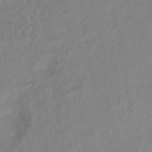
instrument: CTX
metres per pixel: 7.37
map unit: HNhu
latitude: -42.3873
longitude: 91.7289
